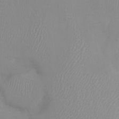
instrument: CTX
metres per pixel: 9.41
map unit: Nhu
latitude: -0.0661
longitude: -16.1578
